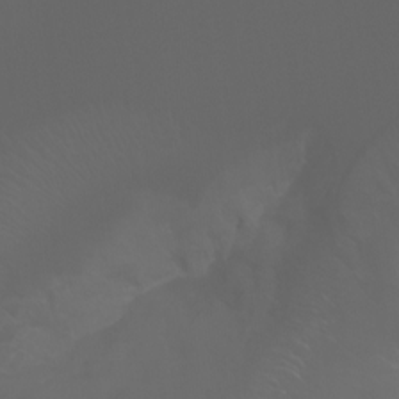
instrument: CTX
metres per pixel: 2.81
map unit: Ht
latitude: -3.6154
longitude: -60.8947
